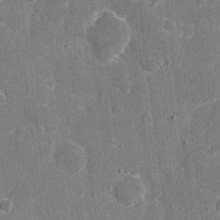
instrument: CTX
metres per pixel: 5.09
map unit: eHh
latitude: 6.2145
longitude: -67.7449
